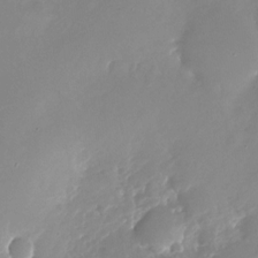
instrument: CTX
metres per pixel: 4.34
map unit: Nhu
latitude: -26.9163
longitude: -73.6505
